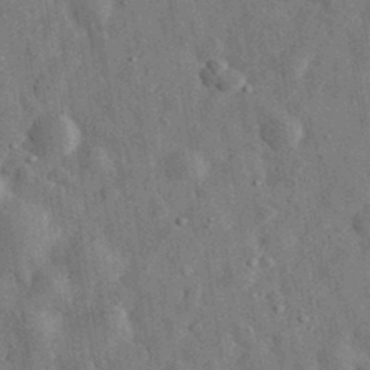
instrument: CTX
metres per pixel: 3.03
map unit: eHh
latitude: 31.4049
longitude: -74.3656
